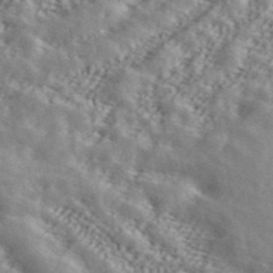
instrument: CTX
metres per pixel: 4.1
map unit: ANa
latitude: 42.9136
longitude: 47.5588
